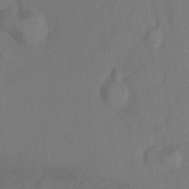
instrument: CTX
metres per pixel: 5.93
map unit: Ht
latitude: -11.1053
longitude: -27.5749
